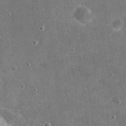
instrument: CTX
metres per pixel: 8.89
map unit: eHh
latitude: 20.2145
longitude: -65.5749
